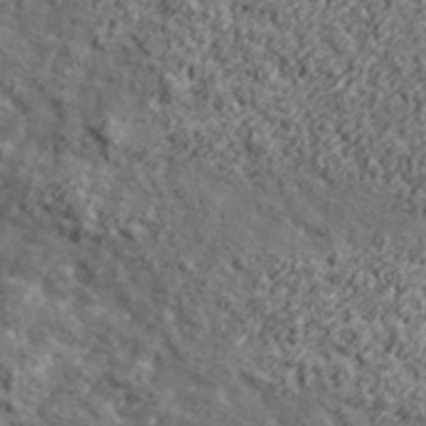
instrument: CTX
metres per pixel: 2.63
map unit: lHvf
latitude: 37.8584
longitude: -91.7639
